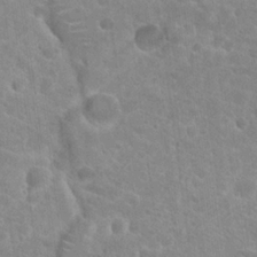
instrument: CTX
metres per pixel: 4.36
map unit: Hto
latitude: 21.7828
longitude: -39.0269
